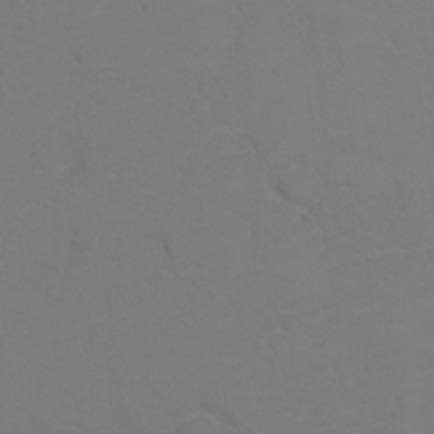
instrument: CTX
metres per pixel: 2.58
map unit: Hto
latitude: 6.5357
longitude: -31.0270
